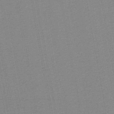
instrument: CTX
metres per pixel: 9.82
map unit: lHb
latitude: -45.8800
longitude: 69.3698
